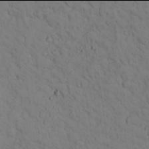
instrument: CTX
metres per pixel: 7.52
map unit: lHvf
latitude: 13.9906
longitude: 177.9556
